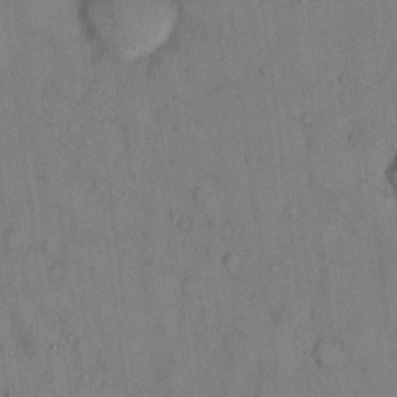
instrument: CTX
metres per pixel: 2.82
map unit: eHh
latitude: 13.1781
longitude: -62.8569
